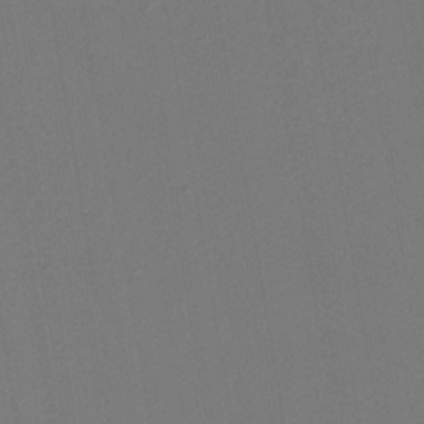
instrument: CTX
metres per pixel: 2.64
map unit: lHb
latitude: -38.4440
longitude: 56.4251
